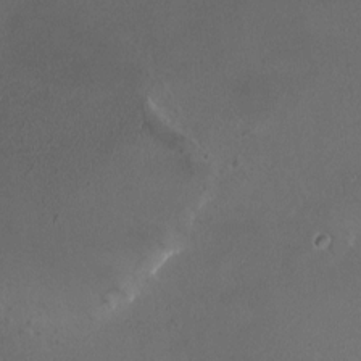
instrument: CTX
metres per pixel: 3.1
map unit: HNhu
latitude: 6.4412
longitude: 6.7085
